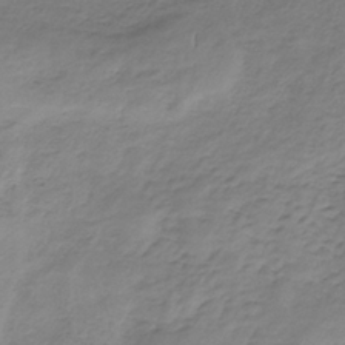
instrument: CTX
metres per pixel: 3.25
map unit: HNb
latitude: -33.5399
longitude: 58.0472
